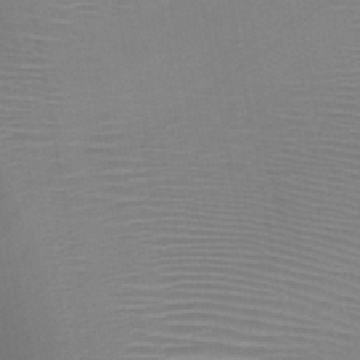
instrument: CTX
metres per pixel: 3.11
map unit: HNb
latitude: -46.1417
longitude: -40.6490
